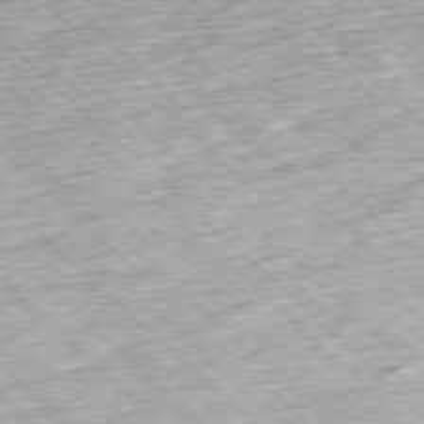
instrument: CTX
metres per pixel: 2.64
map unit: Hpe
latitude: -77.5966
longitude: 14.2740
